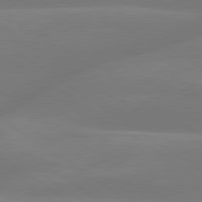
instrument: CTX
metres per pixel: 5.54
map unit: lApd
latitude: 79.6505
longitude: -149.4426
